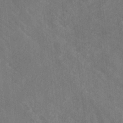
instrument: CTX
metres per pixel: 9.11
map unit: HNb
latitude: -35.1053
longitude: 51.5966
